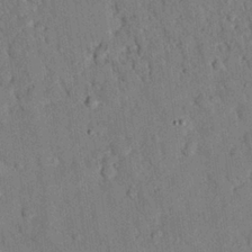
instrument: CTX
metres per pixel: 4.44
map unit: eHh
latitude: 26.3845
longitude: -79.2159
